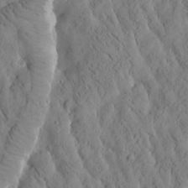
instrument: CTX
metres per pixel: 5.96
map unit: Htu
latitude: -2.8974
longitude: 174.0661
